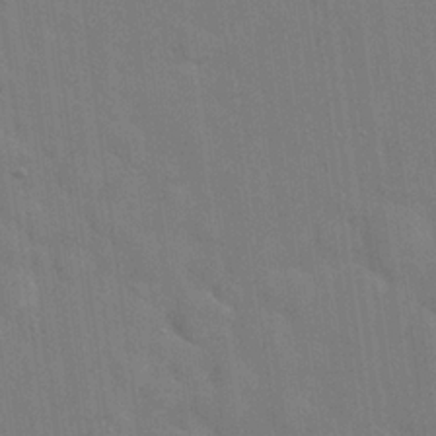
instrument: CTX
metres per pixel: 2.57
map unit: Hto
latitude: 20.6869
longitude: -54.2711
